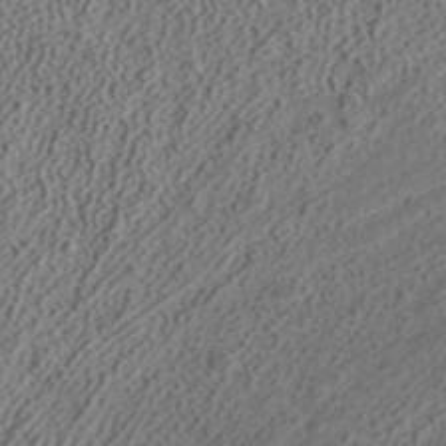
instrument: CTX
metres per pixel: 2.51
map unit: ANa
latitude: 38.1956
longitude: 20.4440
